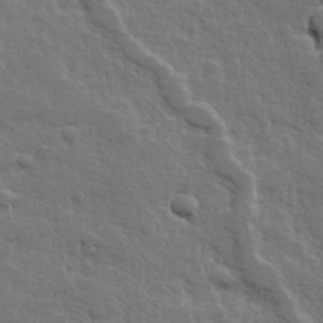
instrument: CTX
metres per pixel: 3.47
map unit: Hve
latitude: 25.5371
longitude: 144.6896
